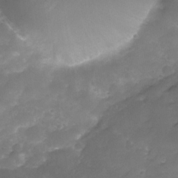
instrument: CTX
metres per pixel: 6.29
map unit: Nhe
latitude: -34.9920
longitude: -146.4223
